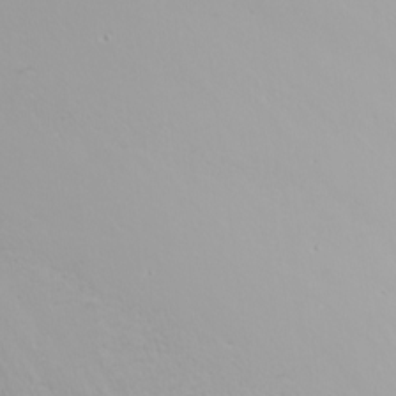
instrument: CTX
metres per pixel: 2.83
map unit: Nhu
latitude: -5.1620
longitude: -90.8569
